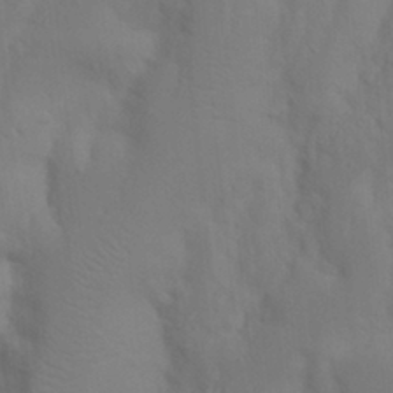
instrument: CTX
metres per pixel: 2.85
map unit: Nhu
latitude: 18.7624
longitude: -73.4049
